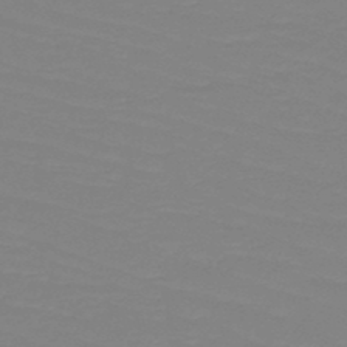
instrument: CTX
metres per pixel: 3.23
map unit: HNb
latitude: -49.1809
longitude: -50.8758
